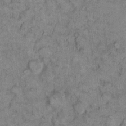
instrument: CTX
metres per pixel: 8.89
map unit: eHh
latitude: 9.0081
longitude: -63.4238
